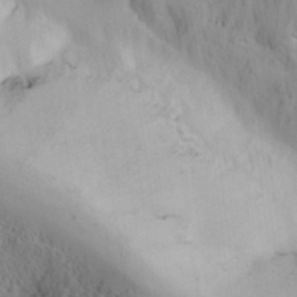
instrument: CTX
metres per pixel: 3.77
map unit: Hve
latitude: 32.5735
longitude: 149.1431
